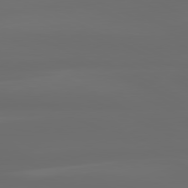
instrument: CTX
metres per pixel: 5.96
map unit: lApd
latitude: 80.8947
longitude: -137.6316
